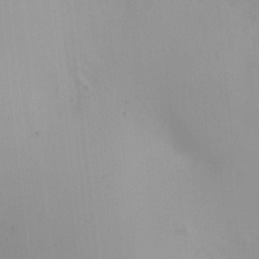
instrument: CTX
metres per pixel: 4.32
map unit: HNhu
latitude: 7.6883
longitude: 8.7652
